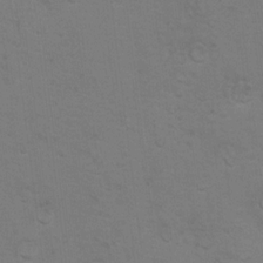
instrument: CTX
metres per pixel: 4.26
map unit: Hto
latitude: 11.0836
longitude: -35.7638
